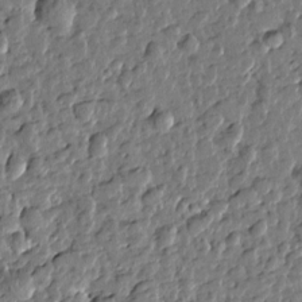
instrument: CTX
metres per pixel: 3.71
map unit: Htu
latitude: 0.0633
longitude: -178.5735
